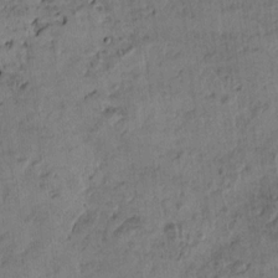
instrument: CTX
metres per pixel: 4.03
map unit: HNhu
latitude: 10.6491
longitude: 9.2943
